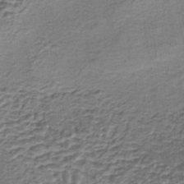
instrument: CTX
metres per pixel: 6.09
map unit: lHb
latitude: -37.1242
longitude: 60.9164
